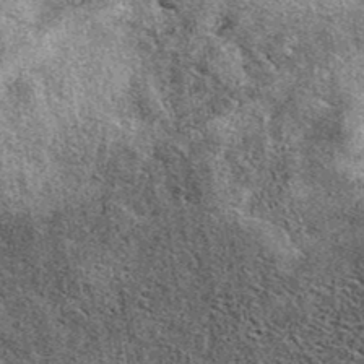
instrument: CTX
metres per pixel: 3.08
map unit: eAb
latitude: 39.9528
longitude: 106.2739
